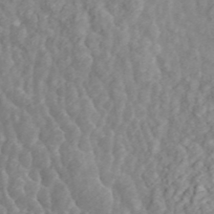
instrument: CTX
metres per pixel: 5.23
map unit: ANa
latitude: 45.2726
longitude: 23.3510
